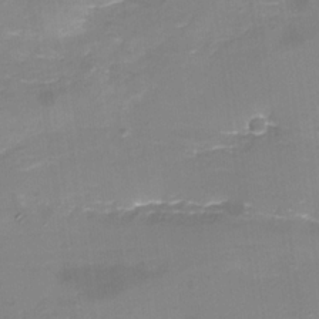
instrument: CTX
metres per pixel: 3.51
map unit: Nhu
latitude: -15.7856
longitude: -56.2522
